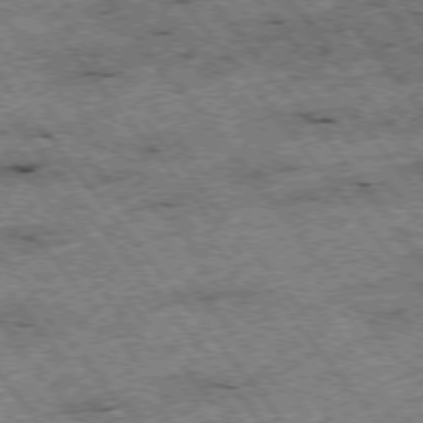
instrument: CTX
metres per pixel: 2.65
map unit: Hpe
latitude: -75.8234
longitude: -20.6113
